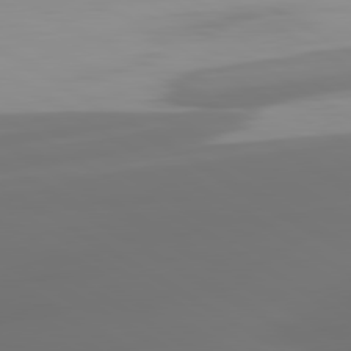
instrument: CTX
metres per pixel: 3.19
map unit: lApd
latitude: 80.2711
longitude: -91.2159
